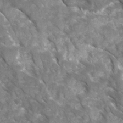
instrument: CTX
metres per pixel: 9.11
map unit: Ave
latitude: 16.8569
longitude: -131.3293
